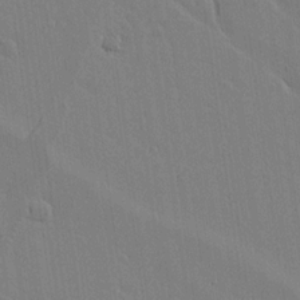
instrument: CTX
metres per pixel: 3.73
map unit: lAvf
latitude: 14.9703
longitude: -126.9136
